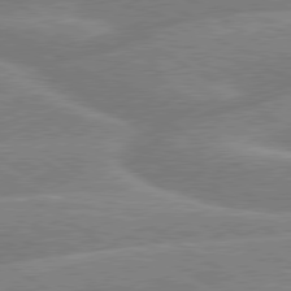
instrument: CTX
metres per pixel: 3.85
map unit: lApd
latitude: 79.4616
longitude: -131.1593
